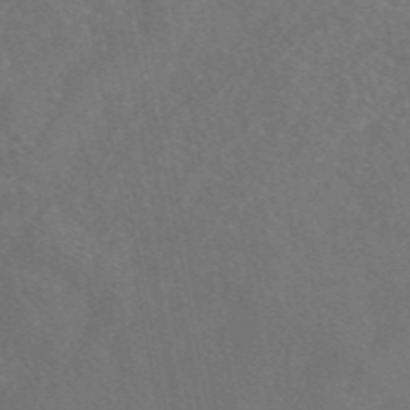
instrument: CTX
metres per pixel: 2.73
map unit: eAb
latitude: 46.7624
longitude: 114.9542
